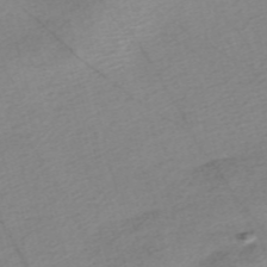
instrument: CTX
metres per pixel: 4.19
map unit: Nve
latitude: -56.6329
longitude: 53.5966
